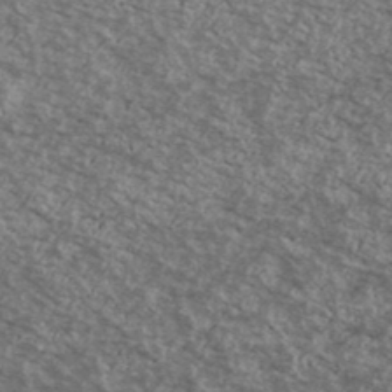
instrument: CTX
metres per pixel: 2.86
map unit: Ave
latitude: 39.1970
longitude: -110.9892
